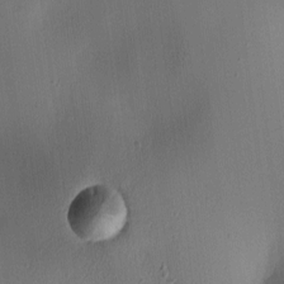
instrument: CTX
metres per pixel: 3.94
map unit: lAa
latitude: 5.2537
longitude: -112.5168
